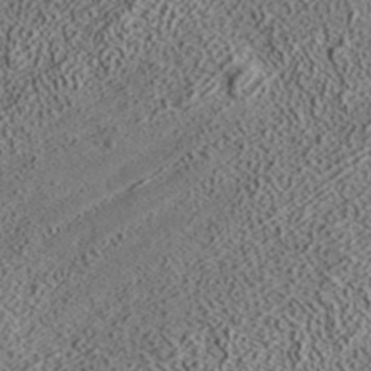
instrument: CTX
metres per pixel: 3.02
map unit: ANa
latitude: 39.4615
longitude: 18.1606
